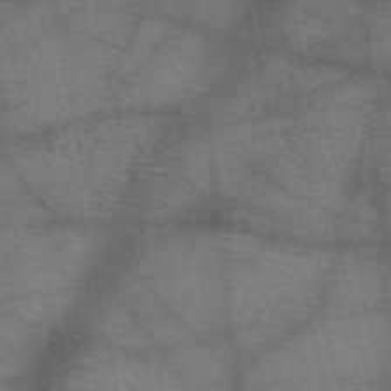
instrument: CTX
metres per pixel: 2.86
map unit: eAb
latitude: 50.5734
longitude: 113.9178
